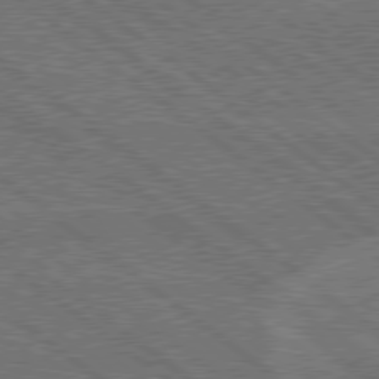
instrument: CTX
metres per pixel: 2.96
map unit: Hpe
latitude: 78.6113
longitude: -161.0647
